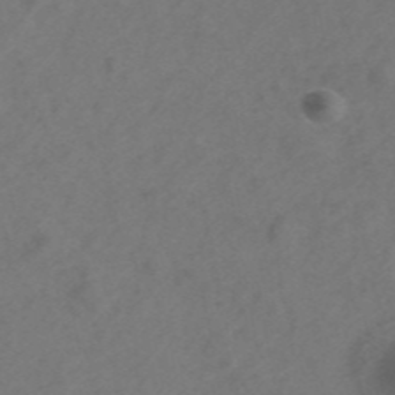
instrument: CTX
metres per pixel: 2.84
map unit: ANa
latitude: 43.6127
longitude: 26.9541
